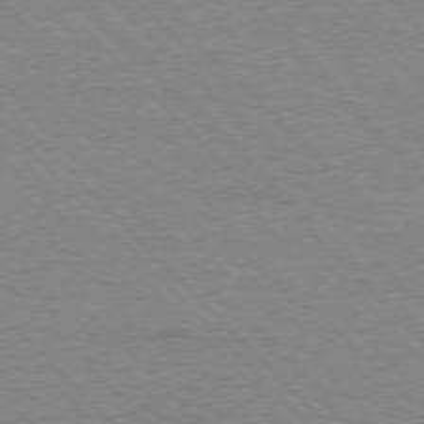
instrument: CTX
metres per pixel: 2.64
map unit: Ap
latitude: -77.5399
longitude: -87.6505
